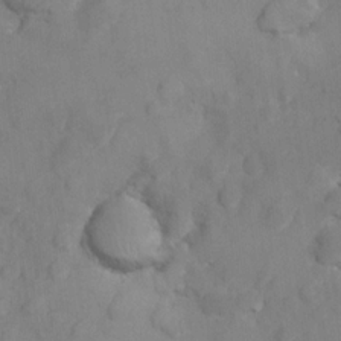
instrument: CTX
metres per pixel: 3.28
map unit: Nhu
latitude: 10.2523
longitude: -27.6316
